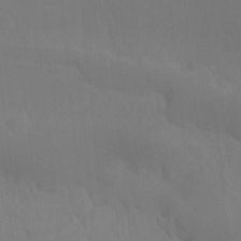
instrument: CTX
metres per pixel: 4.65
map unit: Ht
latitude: -15.4455
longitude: -51.5560
